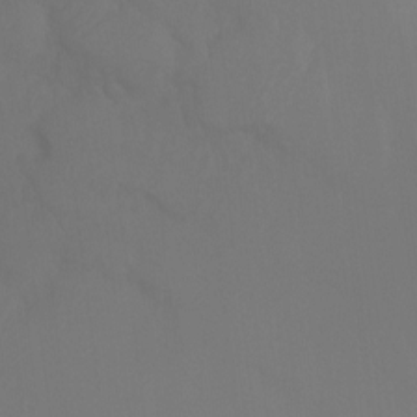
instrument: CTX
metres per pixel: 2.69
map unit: Ht
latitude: -11.1620
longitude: -34.5168
